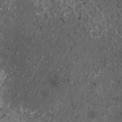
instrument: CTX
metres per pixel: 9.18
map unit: HNhu
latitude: 0.3845
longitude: 4.9541
